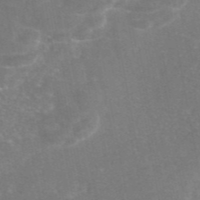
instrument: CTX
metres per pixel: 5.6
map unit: eAb
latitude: 46.6113
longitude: 115.5588
